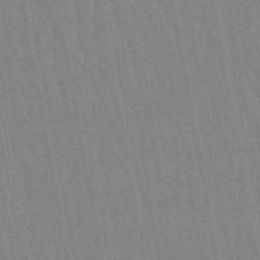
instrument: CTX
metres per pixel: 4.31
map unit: lHb
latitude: -45.9745
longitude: 78.6329
